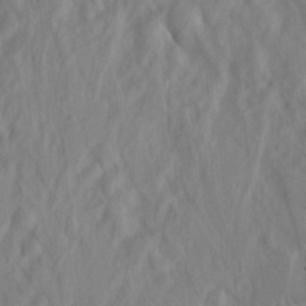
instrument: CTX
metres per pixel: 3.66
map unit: HNhu
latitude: 6.0822
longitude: 13.2187
